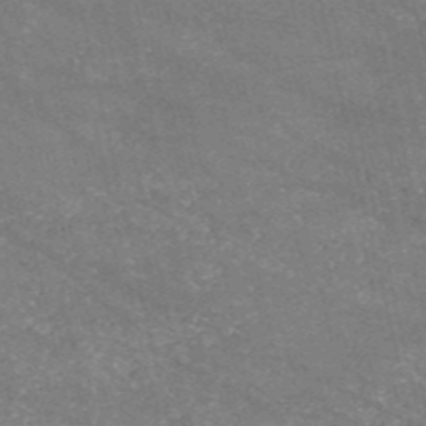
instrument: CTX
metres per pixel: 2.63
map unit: HNb
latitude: -54.1039
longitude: -38.3656
